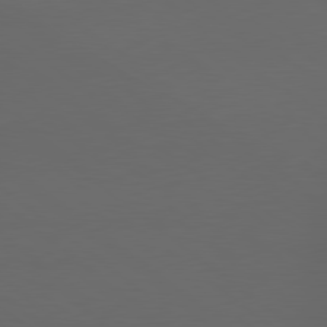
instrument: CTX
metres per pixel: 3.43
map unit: lApd
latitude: 79.3293
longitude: -165.7828
